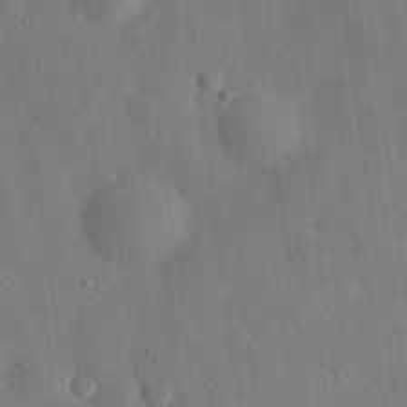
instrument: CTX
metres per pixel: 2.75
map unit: eHh
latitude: 31.0837
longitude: -76.9513
